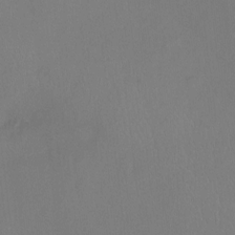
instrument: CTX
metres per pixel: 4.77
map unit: Hto
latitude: -12.4251
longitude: -40.5545
